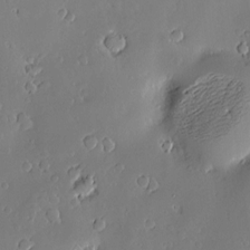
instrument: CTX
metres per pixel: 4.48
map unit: Hve
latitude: -9.8989
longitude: 174.8596
